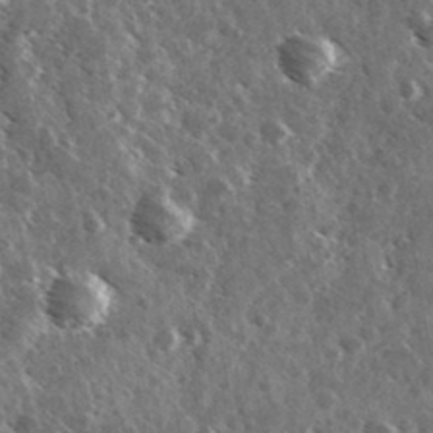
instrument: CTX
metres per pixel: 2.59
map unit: Ave
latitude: 37.3293
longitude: -109.0458
